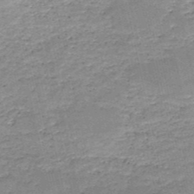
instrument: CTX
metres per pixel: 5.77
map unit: HNb
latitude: -50.0472
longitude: -40.8946
